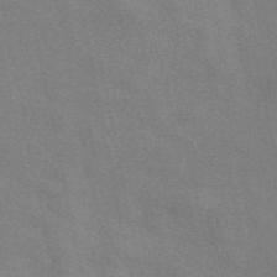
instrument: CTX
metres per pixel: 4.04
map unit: eAb
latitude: 50.8947
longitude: 116.8974
